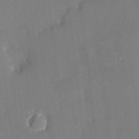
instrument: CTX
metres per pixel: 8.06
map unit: HNhu
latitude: 6.4601
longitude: 3.6910
